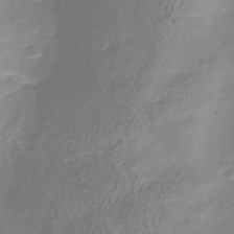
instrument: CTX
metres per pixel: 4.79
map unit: Nhu
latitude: -41.5399
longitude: -84.5357
